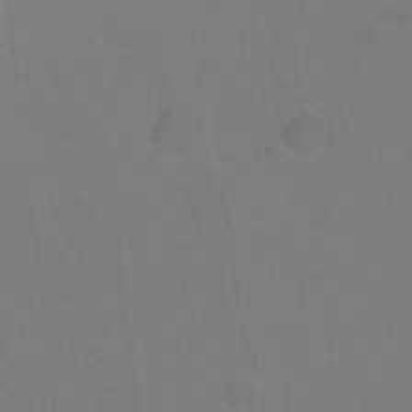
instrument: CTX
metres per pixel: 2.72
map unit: Ht
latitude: 1.4804
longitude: -33.5371
